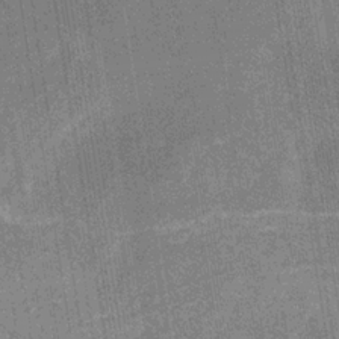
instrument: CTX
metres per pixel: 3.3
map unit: HNb
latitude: -31.2565
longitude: 60.2739
